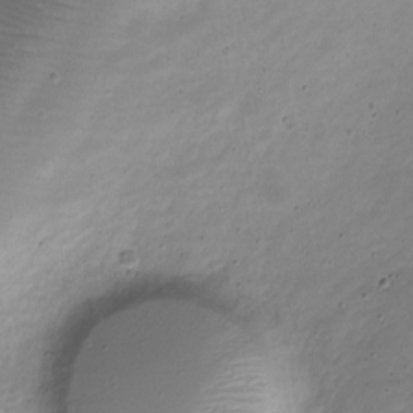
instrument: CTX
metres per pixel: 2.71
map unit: Nve
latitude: -22.2740
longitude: 105.6910
